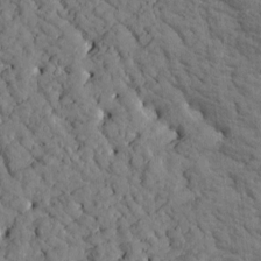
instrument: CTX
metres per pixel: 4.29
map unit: Htu
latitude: -2.5195
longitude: 174.1794
